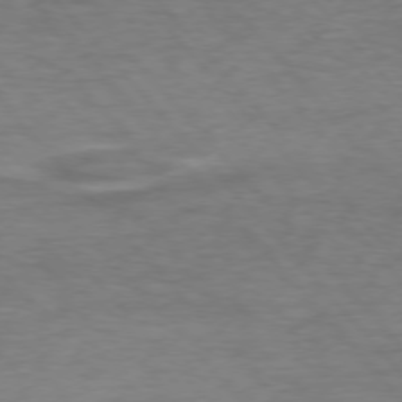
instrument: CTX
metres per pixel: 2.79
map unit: Ap
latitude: -76.4818
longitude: -70.1956
